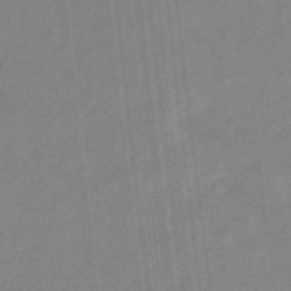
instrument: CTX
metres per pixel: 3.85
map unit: lHb
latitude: -48.2740
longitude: 83.9556
